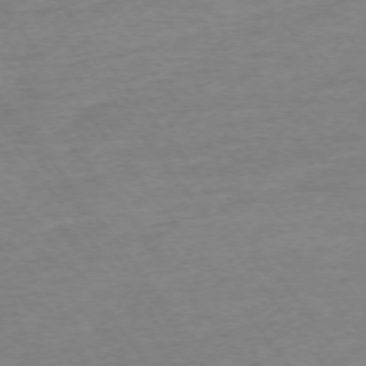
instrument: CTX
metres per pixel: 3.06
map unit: Ap
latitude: -74.7086
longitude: -84.4790
